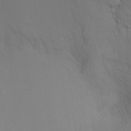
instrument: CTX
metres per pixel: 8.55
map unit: Nhu
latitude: -16.7275
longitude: -48.2711
